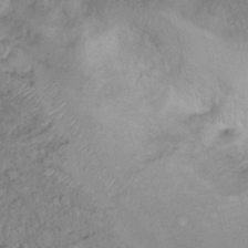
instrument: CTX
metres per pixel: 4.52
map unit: Nhu
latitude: 14.1011
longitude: -29.1970
